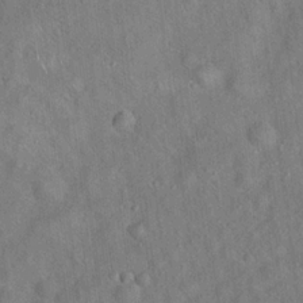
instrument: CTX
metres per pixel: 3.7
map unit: Hto
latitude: 17.8583
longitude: -52.8569
